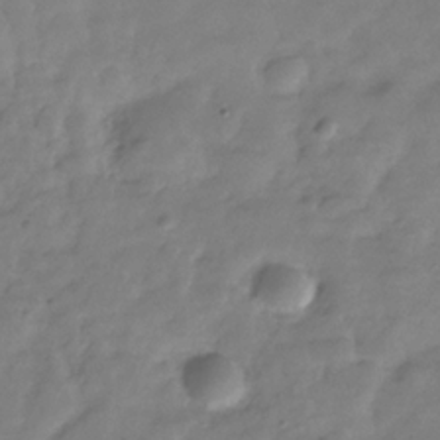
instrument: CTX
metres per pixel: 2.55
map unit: Hve
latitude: -31.5210
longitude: 91.3321
